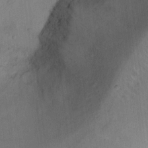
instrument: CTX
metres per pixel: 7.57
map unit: Ht
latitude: 12.7624
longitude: -40.4789
